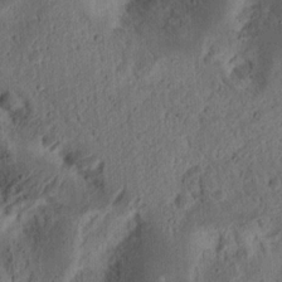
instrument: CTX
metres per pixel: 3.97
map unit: Ht
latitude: 14.6302
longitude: -74.4979
